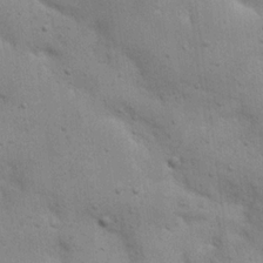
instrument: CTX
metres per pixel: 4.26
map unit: eHh
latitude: 20.6869
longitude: -62.6869
